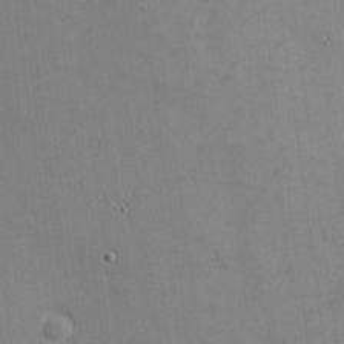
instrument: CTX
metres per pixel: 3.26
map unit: eHh
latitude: -2.4817
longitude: -81.4804
